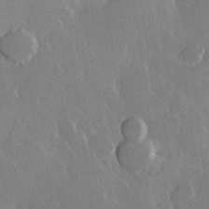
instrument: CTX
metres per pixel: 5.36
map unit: Hve
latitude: 23.1214
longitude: 147.3887
